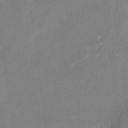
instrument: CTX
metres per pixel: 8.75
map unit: HNhu
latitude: 7.8205
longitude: -3.8394
